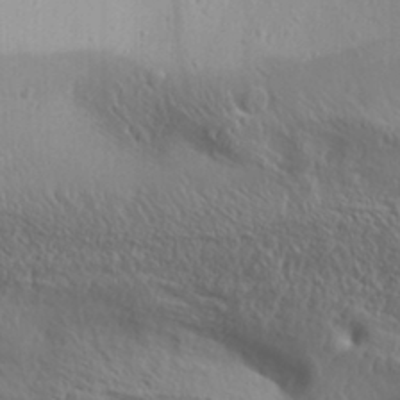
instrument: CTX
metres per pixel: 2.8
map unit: Aa
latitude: 32.0444
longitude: -134.0444
